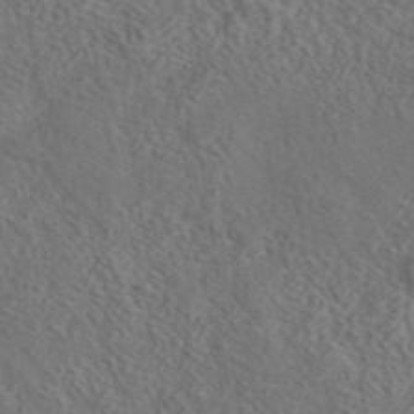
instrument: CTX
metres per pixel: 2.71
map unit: eAb
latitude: 43.3482
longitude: 110.8408
